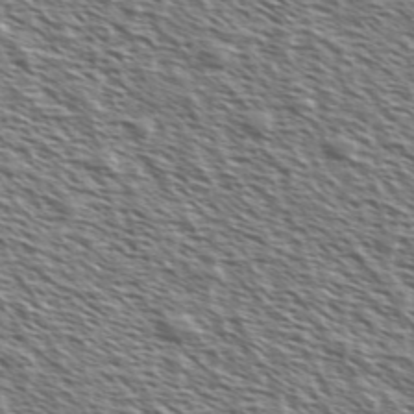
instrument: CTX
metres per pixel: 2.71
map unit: Ave
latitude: 37.3671
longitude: -111.8017
